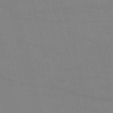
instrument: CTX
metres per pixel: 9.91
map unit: HNb
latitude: -53.1242
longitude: -37.4427
